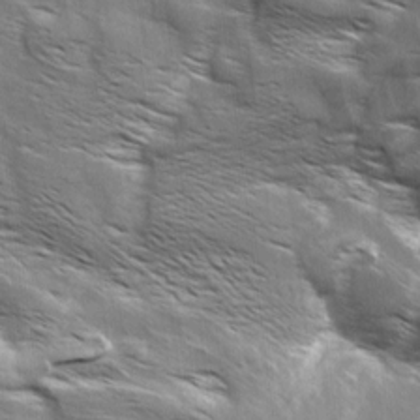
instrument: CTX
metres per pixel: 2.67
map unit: Aa
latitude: 9.5182
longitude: -140.3278
